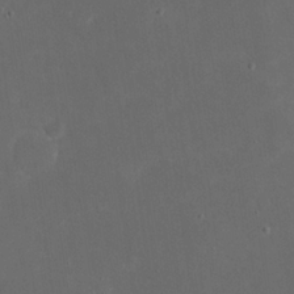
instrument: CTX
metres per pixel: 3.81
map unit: eHh
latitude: 20.2145
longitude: -68.7813
